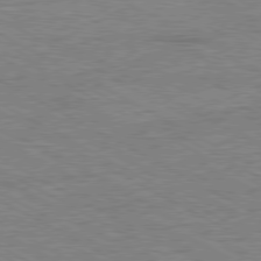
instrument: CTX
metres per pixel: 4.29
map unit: Ap
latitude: -80.7274
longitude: -77.0458
